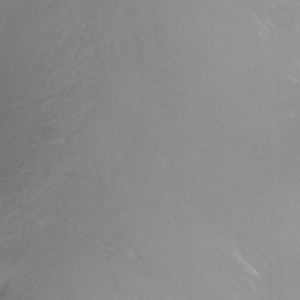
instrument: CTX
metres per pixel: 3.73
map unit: Ht
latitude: -13.1620
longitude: -43.9906
